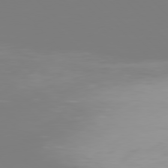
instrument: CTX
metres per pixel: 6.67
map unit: Hpe
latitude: 77.3103
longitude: -136.1578
